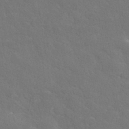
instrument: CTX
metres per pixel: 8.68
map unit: ANa
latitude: 37.3482
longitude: 20.1983
